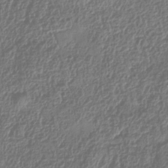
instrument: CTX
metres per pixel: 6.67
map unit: Hve
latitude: -34.2173
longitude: 88.9541
